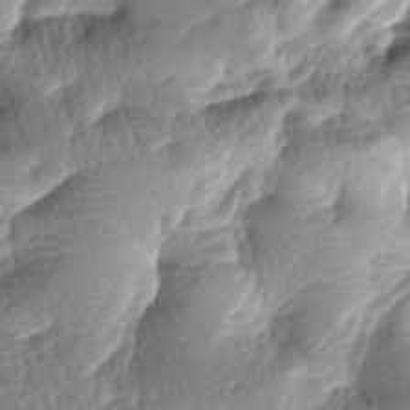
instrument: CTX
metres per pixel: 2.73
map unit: lAa
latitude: -8.1984
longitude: -127.3860
